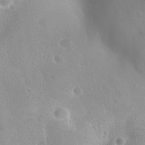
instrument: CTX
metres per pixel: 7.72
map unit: Nhu
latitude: 26.1767
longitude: -55.3482
